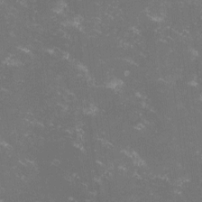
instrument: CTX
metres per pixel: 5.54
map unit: lHvf
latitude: -13.8611
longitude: -99.8394
